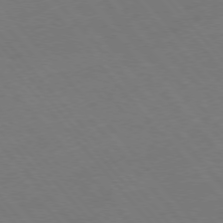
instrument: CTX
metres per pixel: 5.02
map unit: Ap
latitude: -77.1053
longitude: -64.1200
